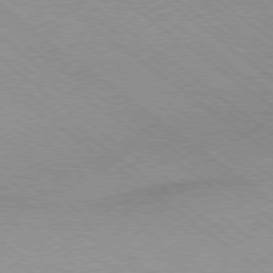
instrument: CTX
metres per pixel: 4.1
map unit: Hpe
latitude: -79.1620
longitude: 8.0850
